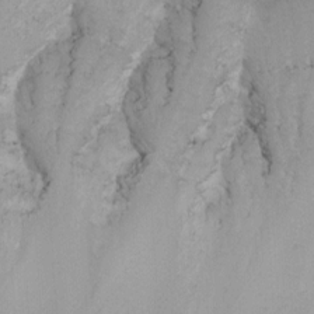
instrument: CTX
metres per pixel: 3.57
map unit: Nhu
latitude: -7.0864
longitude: -78.7247
